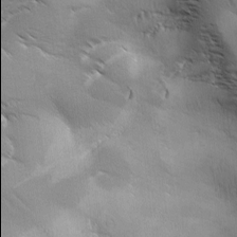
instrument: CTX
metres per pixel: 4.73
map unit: Ave
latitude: 1.2726
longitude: -113.9906
